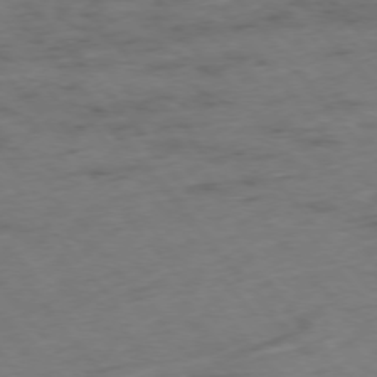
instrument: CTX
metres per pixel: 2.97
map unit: Hpe
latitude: -76.1039
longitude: -18.4412
